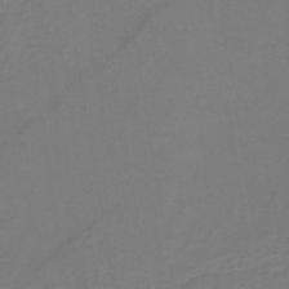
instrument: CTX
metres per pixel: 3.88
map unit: lHb
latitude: -42.3306
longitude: 64.4251
